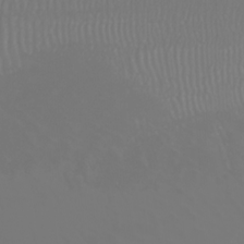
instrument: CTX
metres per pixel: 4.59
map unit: Nhu
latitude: -4.7463
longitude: -90.6113
